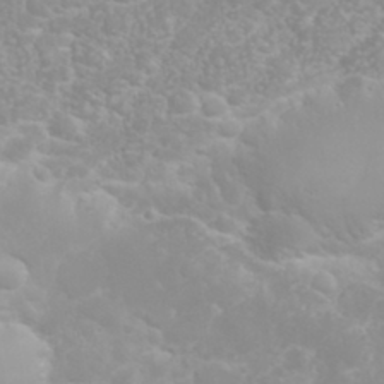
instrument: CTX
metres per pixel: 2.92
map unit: eHh
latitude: 31.9528
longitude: -62.6491
